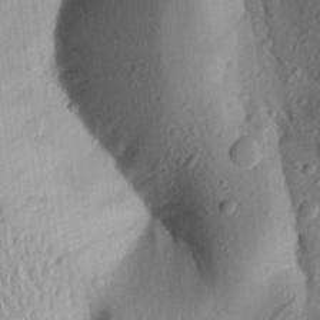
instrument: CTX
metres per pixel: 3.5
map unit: Aa
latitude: 24.5356
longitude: -150.1577
